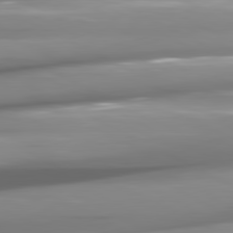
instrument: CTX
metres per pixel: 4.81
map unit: lApd
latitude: 81.0836
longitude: -145.1781
